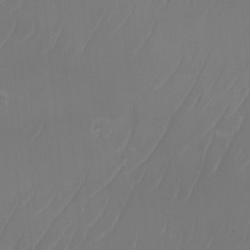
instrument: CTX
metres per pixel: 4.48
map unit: Htu
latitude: -5.3131
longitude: -74.8947
